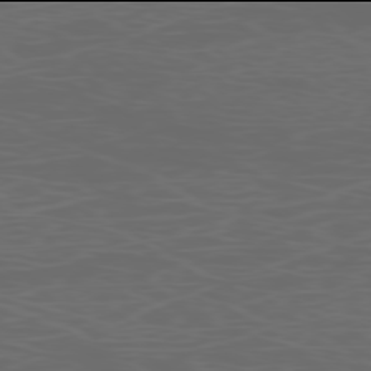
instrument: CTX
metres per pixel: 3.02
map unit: Ap
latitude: -78.0094
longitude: -75.0836
